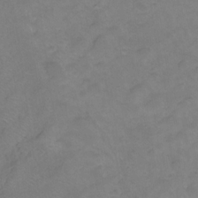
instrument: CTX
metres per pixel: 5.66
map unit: HNhu
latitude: -28.3684
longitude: 75.3888
